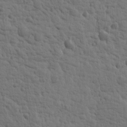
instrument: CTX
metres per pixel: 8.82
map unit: Htu
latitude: 2.3278
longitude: -178.4790
